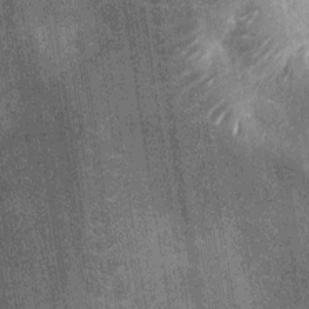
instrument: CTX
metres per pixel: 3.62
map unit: Ht
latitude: -12.6896
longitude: -21.5371
